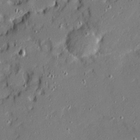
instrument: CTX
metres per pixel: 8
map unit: Ave
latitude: 20.5168
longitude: -129.0269
